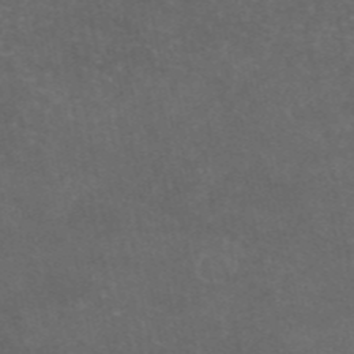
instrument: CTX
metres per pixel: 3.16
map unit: eAb
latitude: 46.9325
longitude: 124.2739
